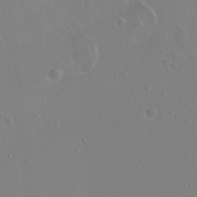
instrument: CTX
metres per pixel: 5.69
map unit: eHh
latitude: 1.3859
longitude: -54.5923
